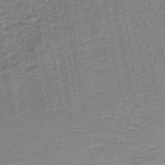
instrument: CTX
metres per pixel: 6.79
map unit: lHb
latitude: -43.0675
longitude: 55.1998
